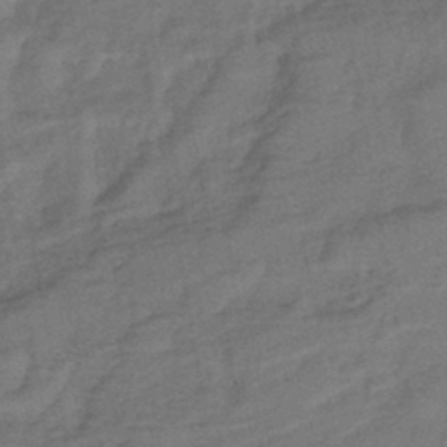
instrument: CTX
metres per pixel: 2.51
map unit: lHb
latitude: -42.6896
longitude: 79.9556
